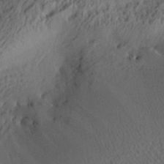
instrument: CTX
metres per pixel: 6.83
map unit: Aa
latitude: 29.0458
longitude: -135.9150
